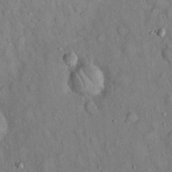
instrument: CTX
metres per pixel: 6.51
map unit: eHh
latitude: 19.1214
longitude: -60.9891
